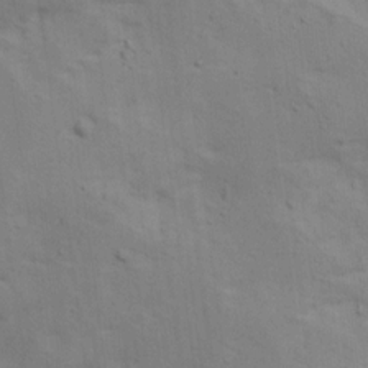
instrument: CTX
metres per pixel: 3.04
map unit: Ave
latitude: 16.1011
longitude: -138.5735
